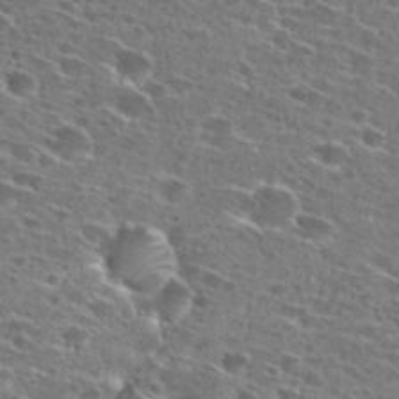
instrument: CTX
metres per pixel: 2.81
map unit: Hto
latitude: 27.7261
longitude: -46.4979
